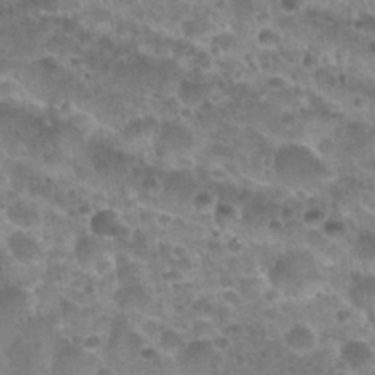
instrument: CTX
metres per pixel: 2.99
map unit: Nhu
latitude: 28.3656
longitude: -55.1970
